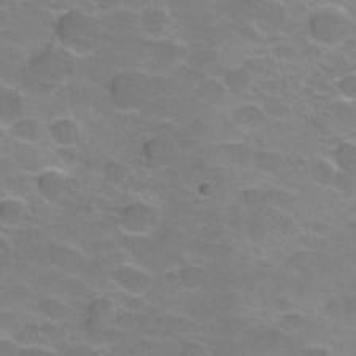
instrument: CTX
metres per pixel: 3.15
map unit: Hve
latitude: -30.3306
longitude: 95.3887
